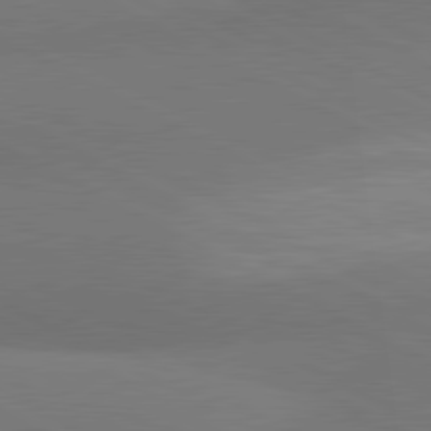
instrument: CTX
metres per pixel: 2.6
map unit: lApd
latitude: 80.8758
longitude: 127.5966
